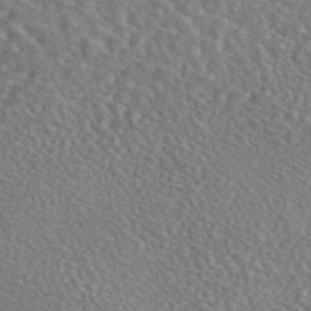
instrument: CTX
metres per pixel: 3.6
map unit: eAb
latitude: 45.4615
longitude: 113.0676
